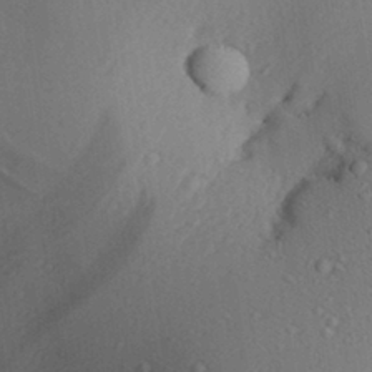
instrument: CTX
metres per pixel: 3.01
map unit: Aa
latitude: 29.7638
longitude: -133.7261
